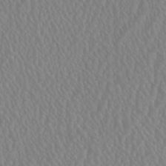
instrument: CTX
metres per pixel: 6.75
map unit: HNhu
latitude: 0.9891
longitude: -0.0255
